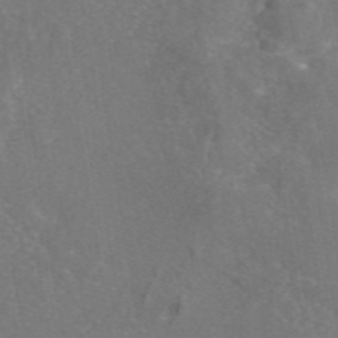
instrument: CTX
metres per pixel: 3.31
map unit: eAb
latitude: 46.7058
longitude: 111.2187
